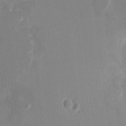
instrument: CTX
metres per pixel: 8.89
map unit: HNhu
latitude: 7.8772
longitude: -5.4993
